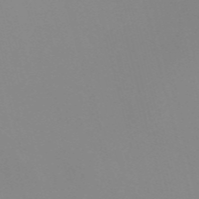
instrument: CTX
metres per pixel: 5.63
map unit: Nve
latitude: -57.5966
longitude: 59.8611
